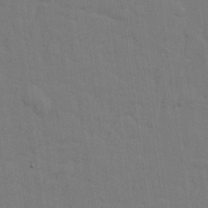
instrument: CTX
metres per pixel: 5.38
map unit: lHvf
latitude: 23.1025
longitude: 142.0850
